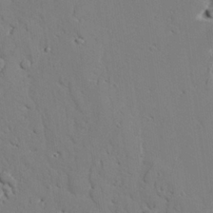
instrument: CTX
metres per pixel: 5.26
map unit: lAvf
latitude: 25.9906
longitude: -110.8758
